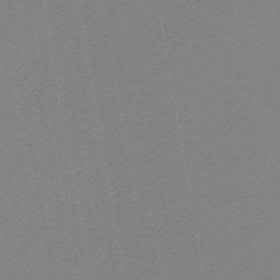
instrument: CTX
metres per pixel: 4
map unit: lHb
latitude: -45.3888
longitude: 71.5021
